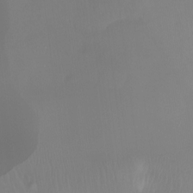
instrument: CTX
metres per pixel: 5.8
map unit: Ht
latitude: -12.4440
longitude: -46.1578
